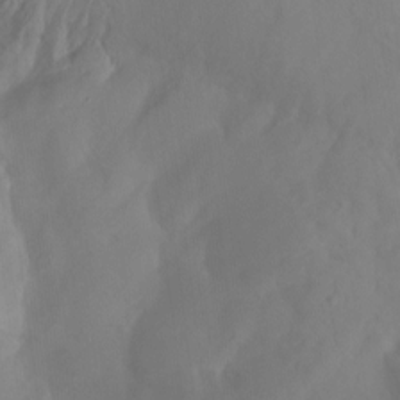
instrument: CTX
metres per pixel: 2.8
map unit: Ht
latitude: -14.2551
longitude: -56.9324
